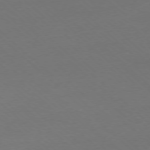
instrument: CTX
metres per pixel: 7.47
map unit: Ap
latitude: -77.6344
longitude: -70.1011
